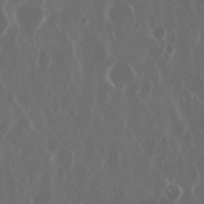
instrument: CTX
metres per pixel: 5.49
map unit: Nhu
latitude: 29.8772
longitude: -59.9906
